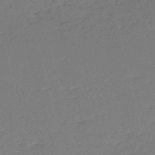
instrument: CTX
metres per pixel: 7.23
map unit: HNb
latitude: -53.9745
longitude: -39.6505
